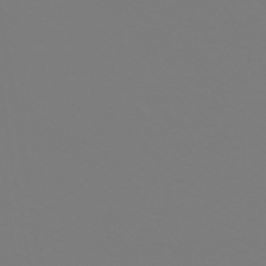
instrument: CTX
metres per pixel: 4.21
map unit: HNb
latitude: -46.1228
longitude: 54.8030
